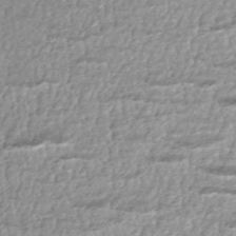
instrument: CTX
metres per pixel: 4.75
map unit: HNhu
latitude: -45.7100
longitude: 105.5777
